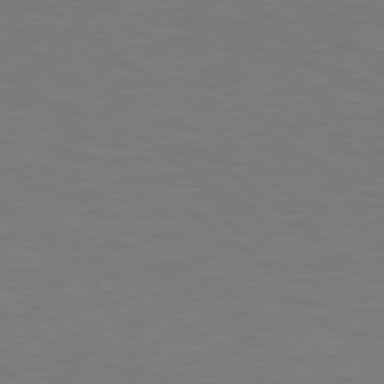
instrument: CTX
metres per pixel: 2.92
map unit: Hpe
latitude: 78.7435
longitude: -149.9717
